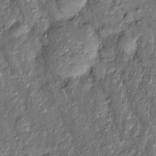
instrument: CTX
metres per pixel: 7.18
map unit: Htu
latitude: -6.8975
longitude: 157.7289
